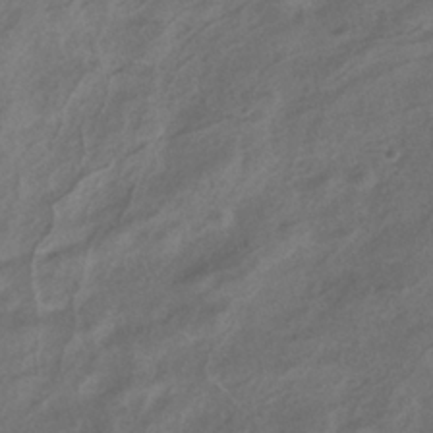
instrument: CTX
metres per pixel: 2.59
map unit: ANa
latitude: -37.0108
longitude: 95.6910
